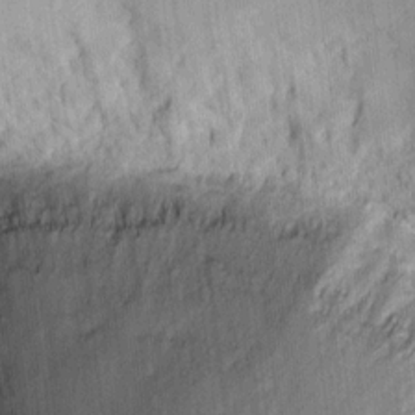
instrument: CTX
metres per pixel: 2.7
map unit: eHh
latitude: 10.6680
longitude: -65.8205
